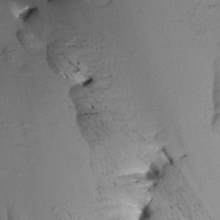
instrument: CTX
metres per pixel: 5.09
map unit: Aa
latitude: 8.9136
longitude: -142.5168
